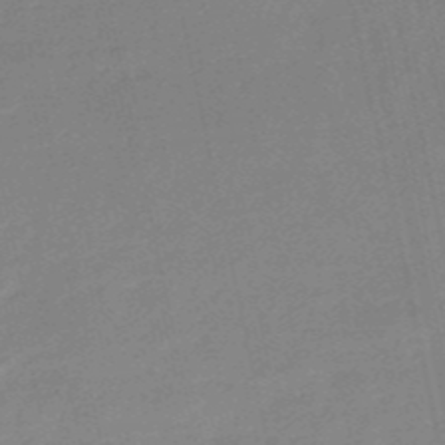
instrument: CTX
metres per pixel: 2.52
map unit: HNb
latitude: -53.0675
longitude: -49.6127
